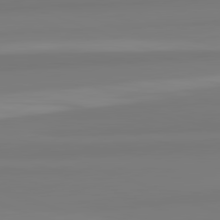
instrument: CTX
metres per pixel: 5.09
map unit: lApd
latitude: 82.5734
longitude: 175.1809
